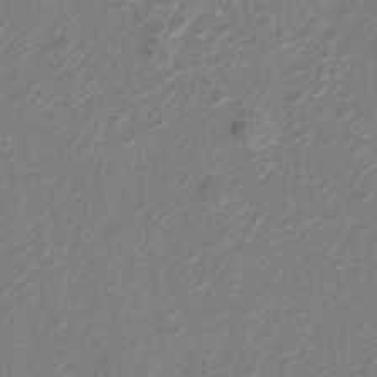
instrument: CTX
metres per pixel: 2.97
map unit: Hto
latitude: 6.1578
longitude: -31.4616
